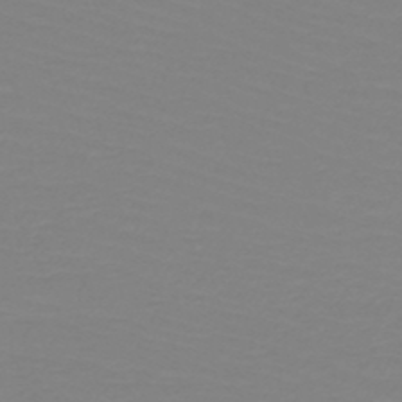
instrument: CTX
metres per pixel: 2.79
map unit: HNb
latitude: -49.2565
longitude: -51.1781
